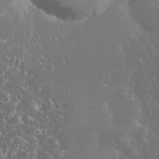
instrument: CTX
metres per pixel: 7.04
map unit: eHh
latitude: 34.1011
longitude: -60.0255
